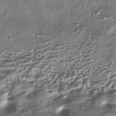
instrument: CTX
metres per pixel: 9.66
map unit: HNhu
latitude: -40.5196
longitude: 107.7289
